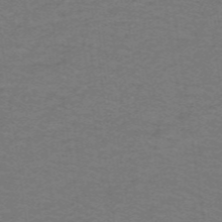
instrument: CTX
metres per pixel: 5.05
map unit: lHb
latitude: -42.4440
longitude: 54.4251
